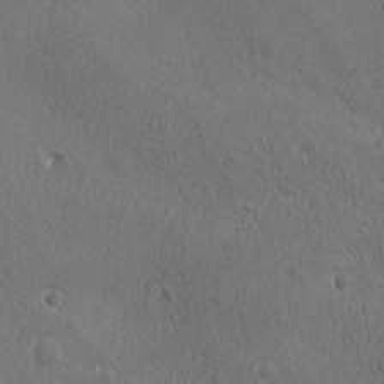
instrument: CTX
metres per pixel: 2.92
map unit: Ave
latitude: -8.1228
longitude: -121.4805
